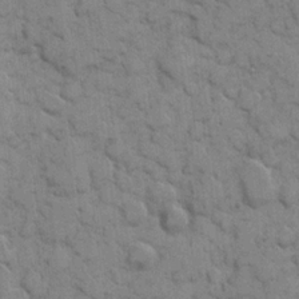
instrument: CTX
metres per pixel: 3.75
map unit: eHh
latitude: 8.3090
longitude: -65.1781
